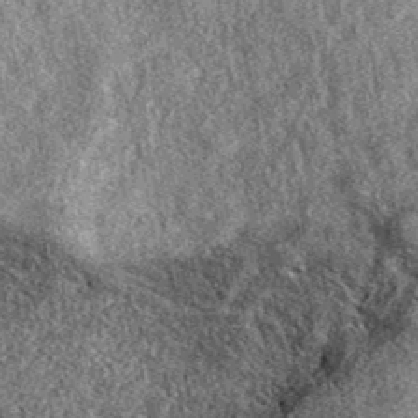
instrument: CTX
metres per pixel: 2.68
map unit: eAb
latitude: 38.9136
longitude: 108.7463
